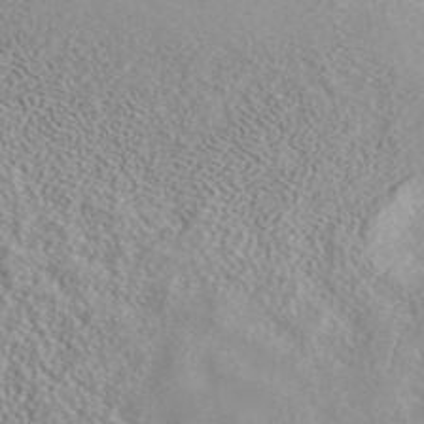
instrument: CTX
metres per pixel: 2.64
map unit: ANa
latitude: 40.4601
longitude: 23.7478
